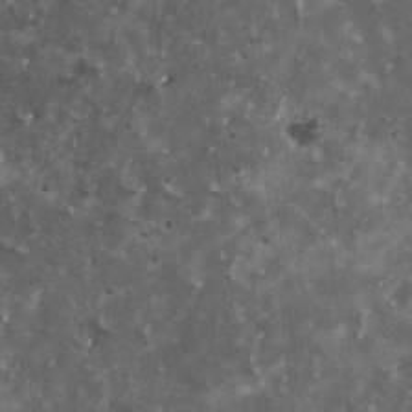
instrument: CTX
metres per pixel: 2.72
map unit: HNhu
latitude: 3.2537
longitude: 5.7666
